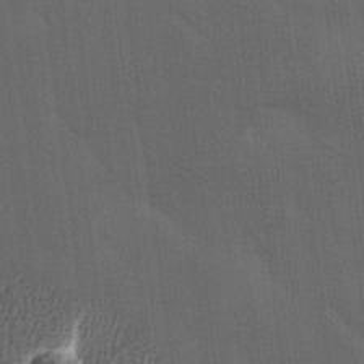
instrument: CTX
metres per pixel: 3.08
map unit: Ave
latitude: -7.1998
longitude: -122.4223
